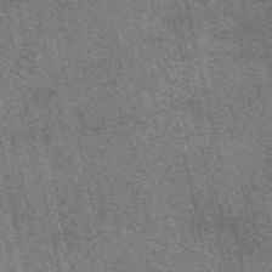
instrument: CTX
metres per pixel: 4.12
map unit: eAb
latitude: 51.4804
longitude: 114.0472
